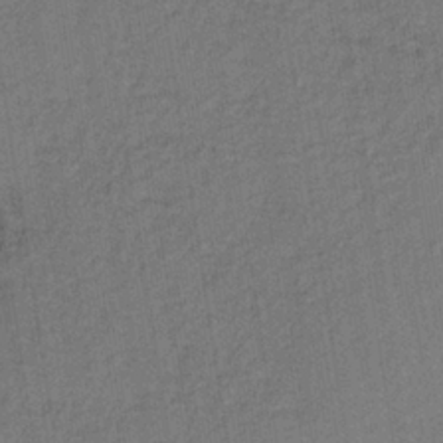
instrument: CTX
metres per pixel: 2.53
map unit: lHb
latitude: -35.5021
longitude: 62.8786
